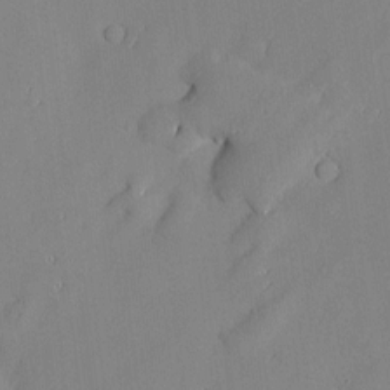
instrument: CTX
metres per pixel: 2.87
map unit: Htu
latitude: -7.0297
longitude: 175.8233
